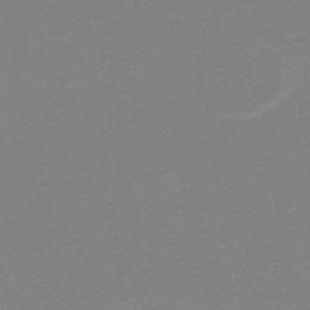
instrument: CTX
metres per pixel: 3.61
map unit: HNb
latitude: -41.3509
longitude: 51.5021
